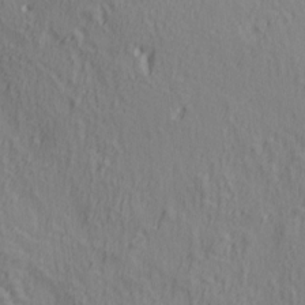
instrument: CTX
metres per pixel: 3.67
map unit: lAa
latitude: 5.0836
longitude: -114.2333
